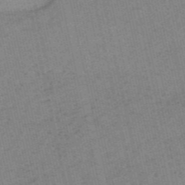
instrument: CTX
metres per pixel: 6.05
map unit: HNb
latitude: -54.2551
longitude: -42.5357
